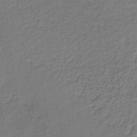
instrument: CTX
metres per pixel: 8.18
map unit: lHb
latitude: -35.5588
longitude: 62.6518
